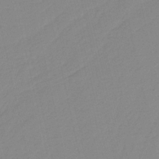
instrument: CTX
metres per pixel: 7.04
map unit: HNb
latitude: -36.6707
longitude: 56.4440
